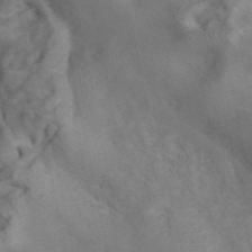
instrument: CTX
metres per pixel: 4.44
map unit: ANa
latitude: 41.6127
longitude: 15.4077
